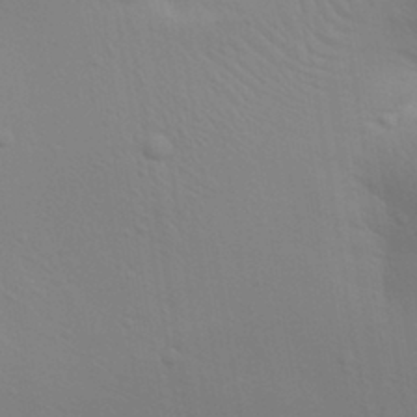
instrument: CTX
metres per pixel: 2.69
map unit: Aa
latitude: 31.1026
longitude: -135.5371
